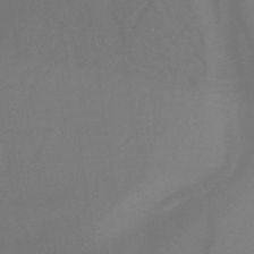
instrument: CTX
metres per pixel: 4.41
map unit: eHb
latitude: -32.4818
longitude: 67.1242
